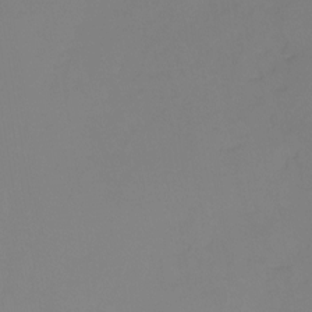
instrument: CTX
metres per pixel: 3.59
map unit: Nhu
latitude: -12.2551
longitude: -49.9717
